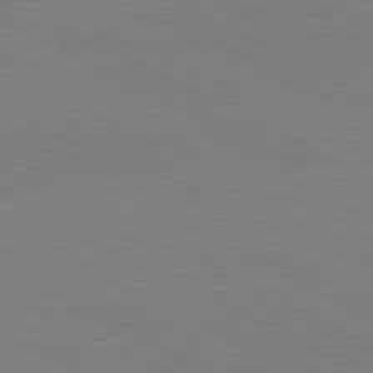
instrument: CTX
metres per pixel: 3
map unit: Hpe
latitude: -81.1053
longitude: 12.8975
